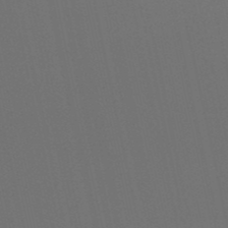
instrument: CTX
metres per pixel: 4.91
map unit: lHb
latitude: -50.4629
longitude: 70.5952
